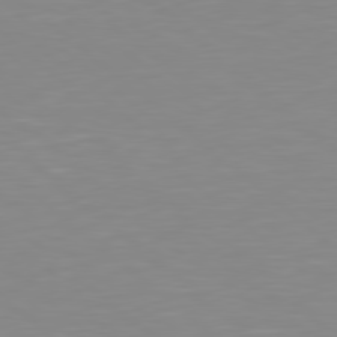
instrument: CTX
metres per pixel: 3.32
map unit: Hpe
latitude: 78.7624
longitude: -172.0255
